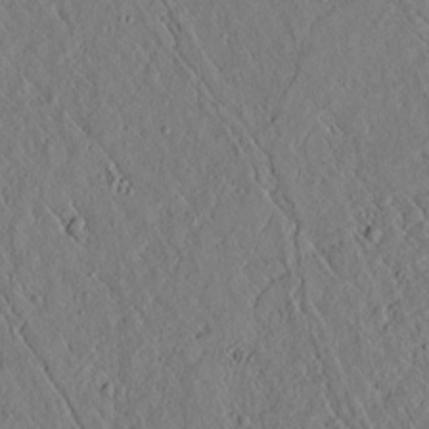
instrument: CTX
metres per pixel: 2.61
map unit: lAvf
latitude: 6.1389
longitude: 159.7855
